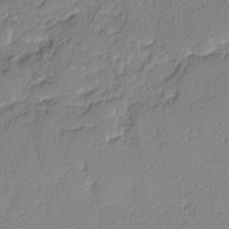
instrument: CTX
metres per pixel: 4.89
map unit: lAvf
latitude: -4.8597
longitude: -109.2726
